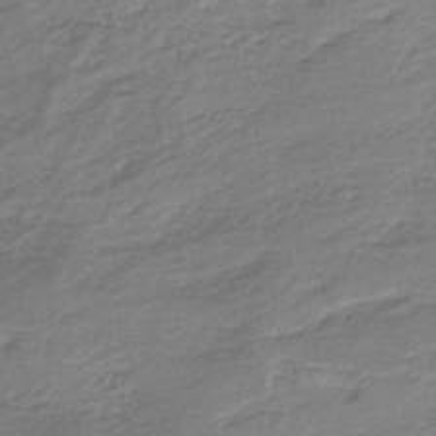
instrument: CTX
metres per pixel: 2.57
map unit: lHb
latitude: -37.4076
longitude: 61.1809
